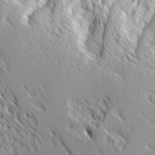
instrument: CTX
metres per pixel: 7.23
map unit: Ave
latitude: 14.7247
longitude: -130.8191
